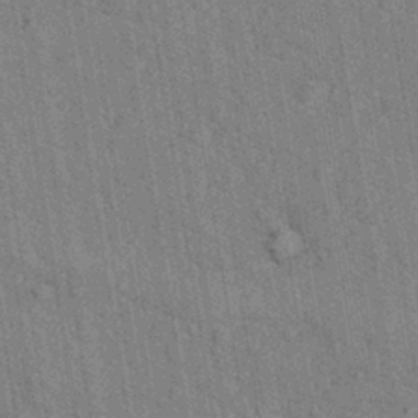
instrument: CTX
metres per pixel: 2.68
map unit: Hto
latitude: 16.1578
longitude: -35.9150
